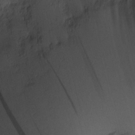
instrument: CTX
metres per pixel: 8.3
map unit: Nhu
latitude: 3.0080
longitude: -75.7828
